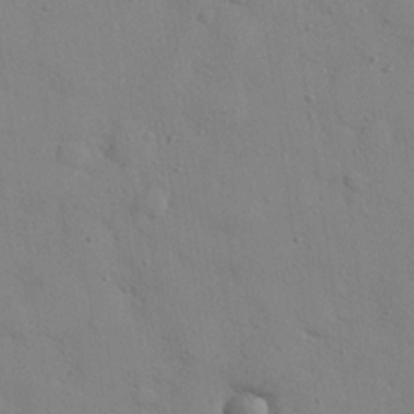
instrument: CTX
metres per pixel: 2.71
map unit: eHh
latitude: 26.6680
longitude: -75.5749
